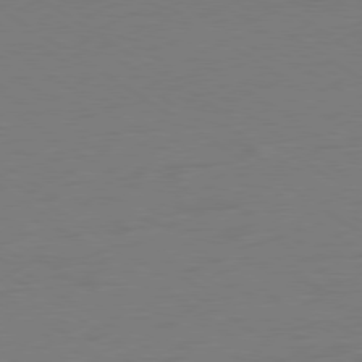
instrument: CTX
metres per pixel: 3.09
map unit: Ap
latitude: -79.9178
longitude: -59.1403
